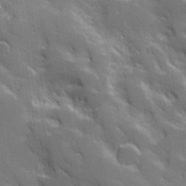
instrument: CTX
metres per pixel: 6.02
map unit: lHvf
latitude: 26.5357
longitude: 141.8044
